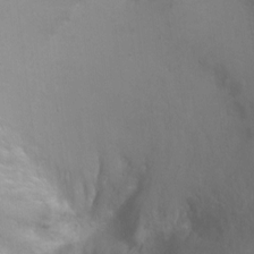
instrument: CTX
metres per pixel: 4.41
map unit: Ht
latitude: 1.7638
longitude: -35.8394
